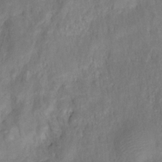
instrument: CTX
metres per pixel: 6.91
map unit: HNhu
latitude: -27.8233
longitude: 73.7477
